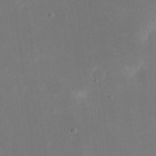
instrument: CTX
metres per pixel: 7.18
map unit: eHh
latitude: 18.6868
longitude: -70.7813
